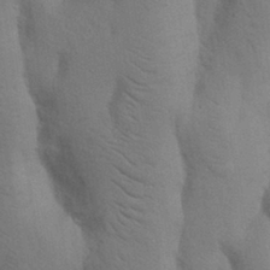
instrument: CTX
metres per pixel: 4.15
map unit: Nhu
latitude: 18.5734
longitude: -75.9717
